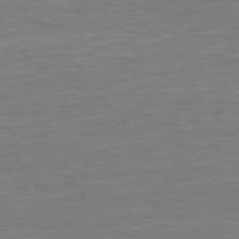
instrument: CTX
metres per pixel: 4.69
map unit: Hpe
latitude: 75.3671
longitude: -123.5749
